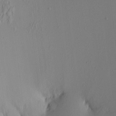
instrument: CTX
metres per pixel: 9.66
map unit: eHh
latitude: -0.5763
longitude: 17.1998
